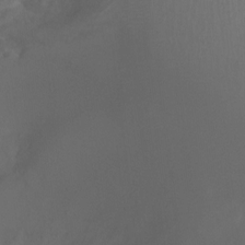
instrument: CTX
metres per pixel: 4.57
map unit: Ht
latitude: -0.6708
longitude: -18.1200
